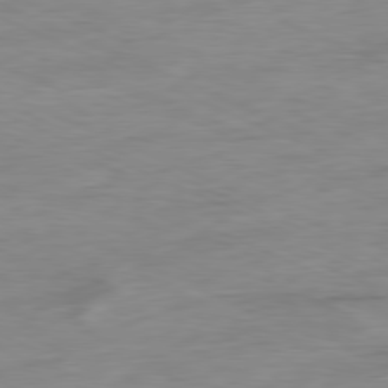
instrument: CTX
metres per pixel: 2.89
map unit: Ap
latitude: -80.4818
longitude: -92.0633
